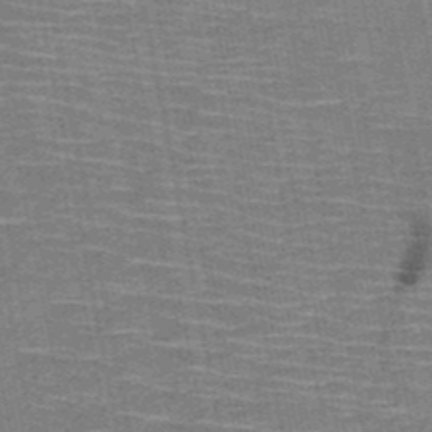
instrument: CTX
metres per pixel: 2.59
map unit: HNb
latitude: -51.2376
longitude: -44.4412
